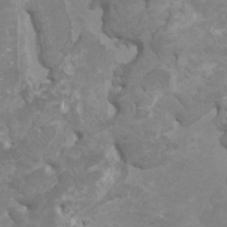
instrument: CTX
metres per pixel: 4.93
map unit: HNhu
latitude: 3.3292
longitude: -1.7827
